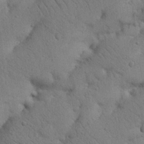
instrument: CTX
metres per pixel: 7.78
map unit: Nhu
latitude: 21.3293
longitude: -74.6679
